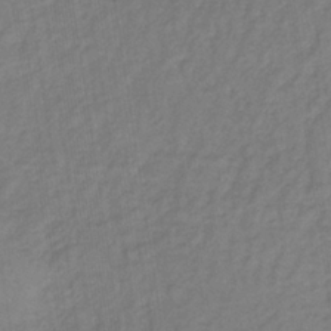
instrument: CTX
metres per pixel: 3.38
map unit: lHb
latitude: -35.1809
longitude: 71.2187
